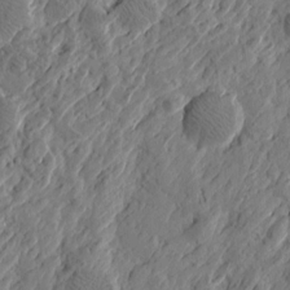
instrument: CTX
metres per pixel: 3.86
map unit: Htu
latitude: -2.5951
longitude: -178.4034
